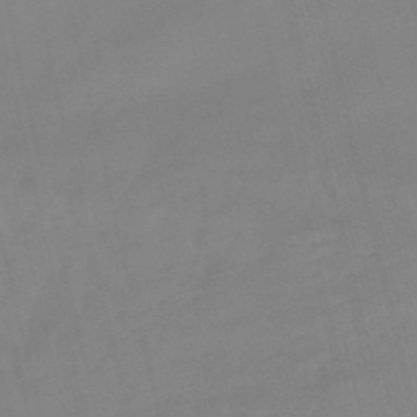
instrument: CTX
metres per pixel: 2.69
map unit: lHb
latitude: -48.8408
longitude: 76.3684
